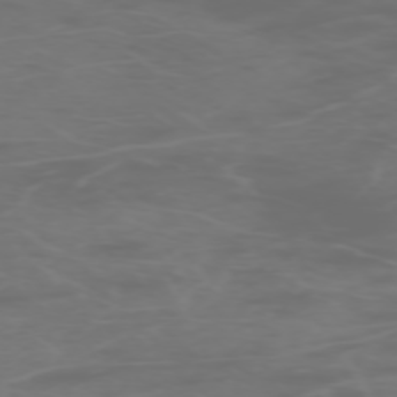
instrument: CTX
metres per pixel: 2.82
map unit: Hpe
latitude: -73.2754
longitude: 5.5210
